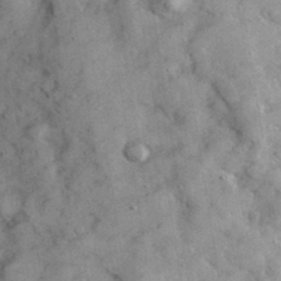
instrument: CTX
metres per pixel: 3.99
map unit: Ave
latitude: 37.7072
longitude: -110.3090
